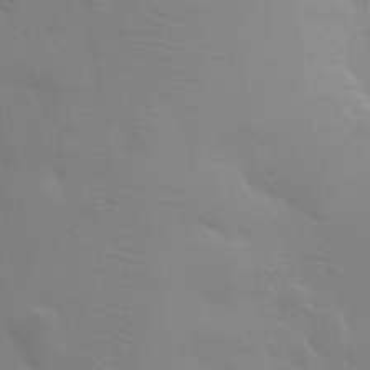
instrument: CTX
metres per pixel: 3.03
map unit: eHh
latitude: 25.6693
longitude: -65.9906
